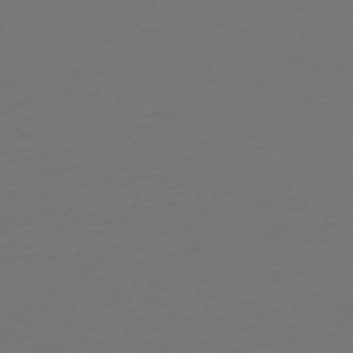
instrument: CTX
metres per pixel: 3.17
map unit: HNb
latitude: -47.6722
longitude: 56.4629
